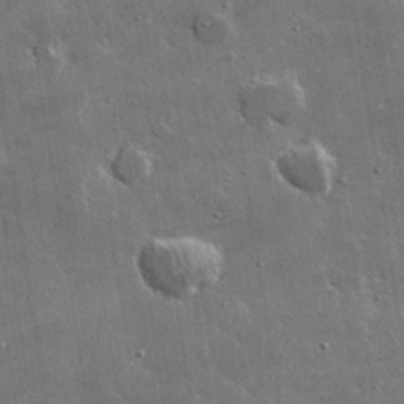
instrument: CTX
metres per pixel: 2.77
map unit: lHvf
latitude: 32.8758
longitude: -91.5938
